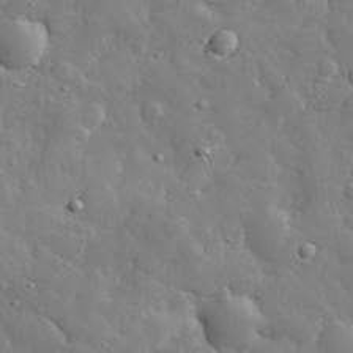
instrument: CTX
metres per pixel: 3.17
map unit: eHh
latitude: 29.1025
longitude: -78.4601
